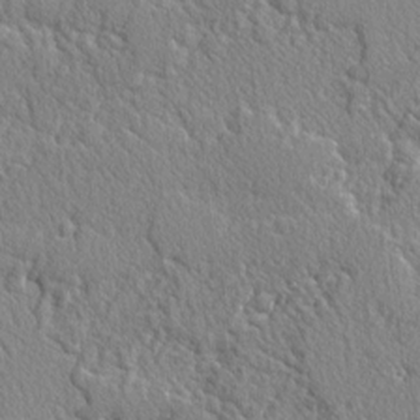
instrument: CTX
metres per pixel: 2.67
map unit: lAvf
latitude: -2.5195
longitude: -109.4615
